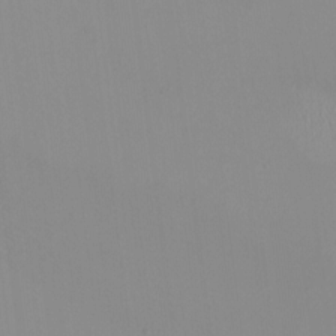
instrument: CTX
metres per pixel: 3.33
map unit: HNhu
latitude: -0.8219
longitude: -5.3104
